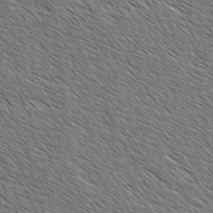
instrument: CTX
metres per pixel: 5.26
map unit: lAvf
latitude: -2.1983
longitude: -113.3482
